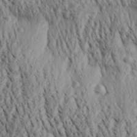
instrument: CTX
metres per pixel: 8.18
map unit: Aa
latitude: 30.3468
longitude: -137.9906
